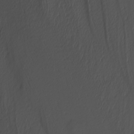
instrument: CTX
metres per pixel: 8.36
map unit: Nhu
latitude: -4.7652
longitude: -92.4979
